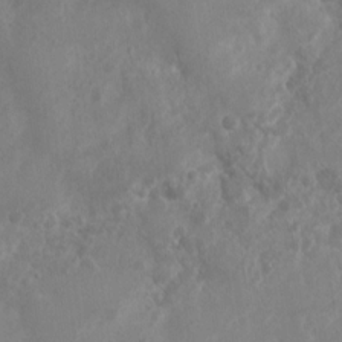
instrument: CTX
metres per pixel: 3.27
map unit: Nhu
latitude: 6.0444
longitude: -19.0080
